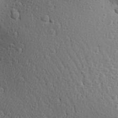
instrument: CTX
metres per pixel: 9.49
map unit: Aa
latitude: 26.8191
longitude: -144.2333
